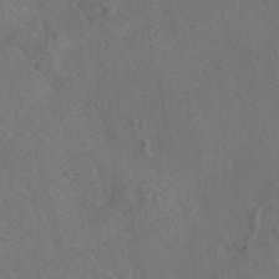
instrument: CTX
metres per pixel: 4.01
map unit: eAb
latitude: 48.2334
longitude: 108.5007
